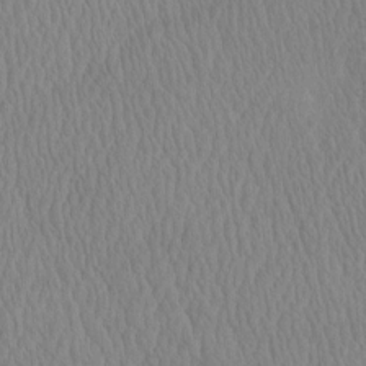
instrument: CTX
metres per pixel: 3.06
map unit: eHh
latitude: -3.7666
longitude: 15.6722
